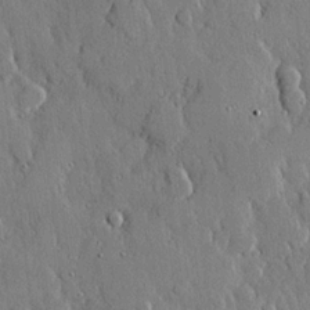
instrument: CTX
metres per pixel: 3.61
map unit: lHvf
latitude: 20.4979
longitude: 146.1228
